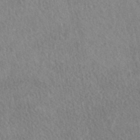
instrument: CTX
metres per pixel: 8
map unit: HNhu
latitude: -41.6911
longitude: 98.6896
